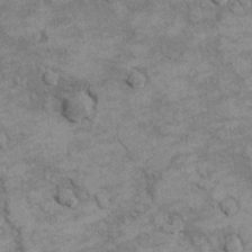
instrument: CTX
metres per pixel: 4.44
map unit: Ht
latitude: 9.7261
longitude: -36.8758
